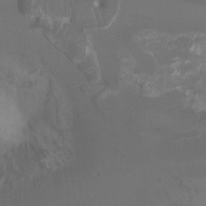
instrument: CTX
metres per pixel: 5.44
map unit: Ht
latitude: -1.0865
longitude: -17.6883
